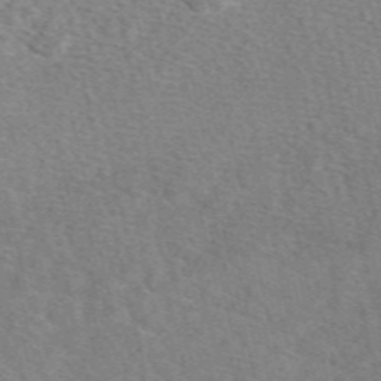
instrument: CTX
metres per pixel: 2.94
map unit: eAb
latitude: 49.6505
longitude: 112.0661
